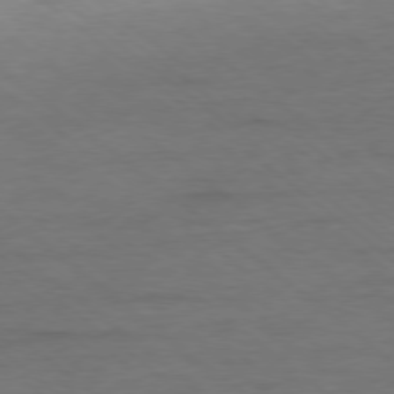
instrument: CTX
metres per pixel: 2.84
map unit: Ap
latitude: -78.3873
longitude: -92.5545
